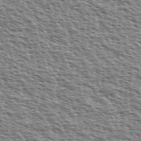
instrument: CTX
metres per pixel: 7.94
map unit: Ave
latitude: 37.7450
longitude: -112.4979
